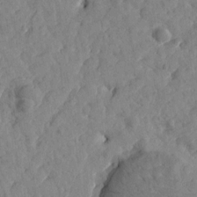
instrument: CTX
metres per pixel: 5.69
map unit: Htu
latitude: 1.4804
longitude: 179.4454
